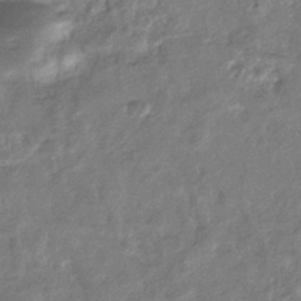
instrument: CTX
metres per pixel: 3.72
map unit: eHb
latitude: -35.8233
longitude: 76.5007
